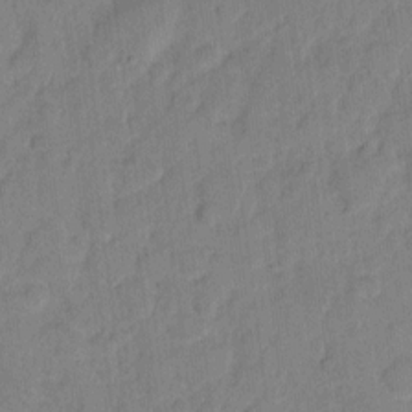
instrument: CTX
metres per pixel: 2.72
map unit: eHh
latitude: 10.2901
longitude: -65.7450
